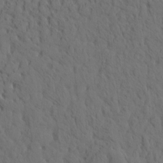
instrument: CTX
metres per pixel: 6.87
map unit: eHh
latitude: -1.4455
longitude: 17.7856
